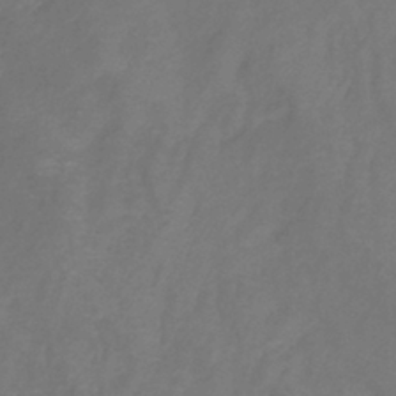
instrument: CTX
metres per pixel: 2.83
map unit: lHb
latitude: -39.9367
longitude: 74.8786
